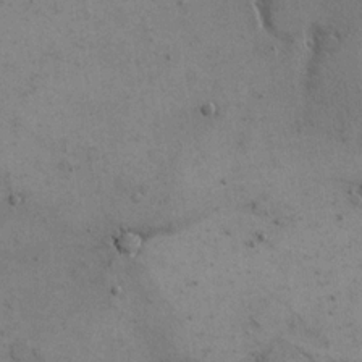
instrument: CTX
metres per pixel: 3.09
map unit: eHh
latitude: 16.1011
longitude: -67.4237
